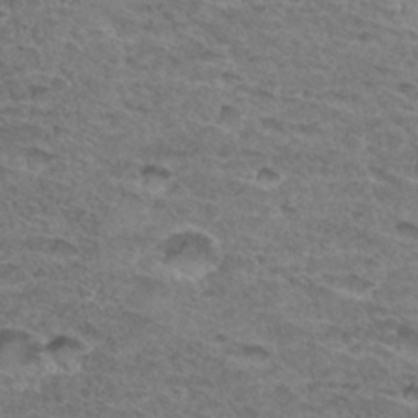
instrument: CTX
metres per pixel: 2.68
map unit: Hto
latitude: 33.4049
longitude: -47.8017
